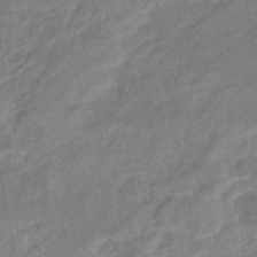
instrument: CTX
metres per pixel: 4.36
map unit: eHb
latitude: -41.9556
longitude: 83.1620
